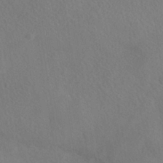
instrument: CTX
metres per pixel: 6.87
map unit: HNhu
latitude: -39.5588
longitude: 100.9541
